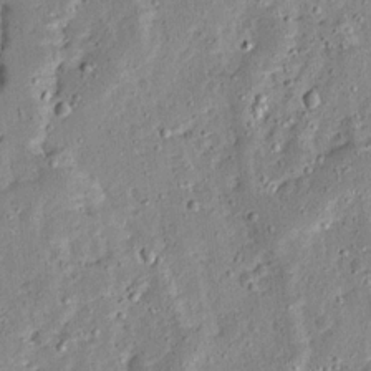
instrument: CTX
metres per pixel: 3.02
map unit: Ave
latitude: 13.2159
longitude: -136.6869
